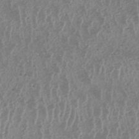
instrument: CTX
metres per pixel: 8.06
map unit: HNhu
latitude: -47.7099
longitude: 30.9352
